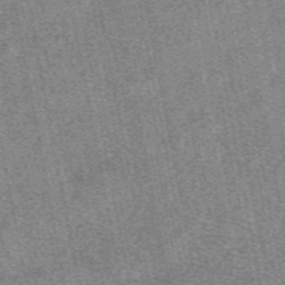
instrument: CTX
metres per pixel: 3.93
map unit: eAb
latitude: 48.2334
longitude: 106.9731
